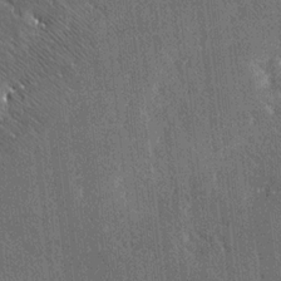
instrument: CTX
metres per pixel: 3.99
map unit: Ave
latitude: 20.2901
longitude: -137.7639
